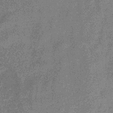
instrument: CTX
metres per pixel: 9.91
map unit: eHb
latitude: -32.7275
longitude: 75.2187
